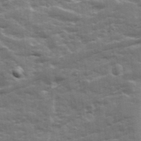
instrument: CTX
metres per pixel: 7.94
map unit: Ave
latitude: 19.7449
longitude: -130.1011
